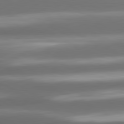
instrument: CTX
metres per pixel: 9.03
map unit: lApd
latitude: 80.8002
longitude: -141.9906
